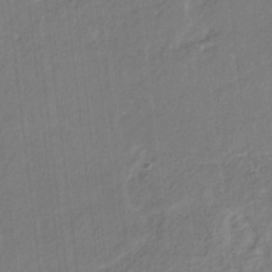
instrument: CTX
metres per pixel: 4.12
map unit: eHb
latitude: -30.4629
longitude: 65.9367
